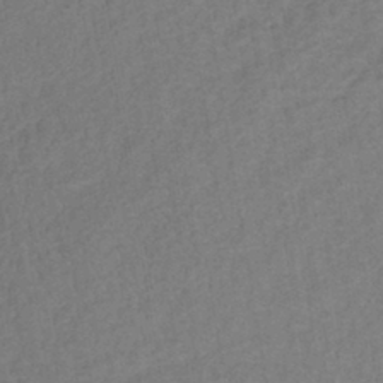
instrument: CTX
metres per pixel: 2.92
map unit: lHb
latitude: -39.8611
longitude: 72.8408
